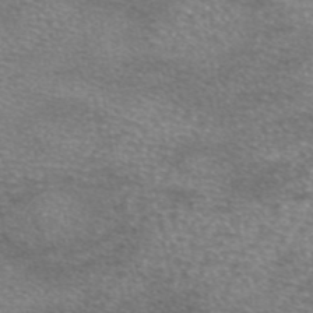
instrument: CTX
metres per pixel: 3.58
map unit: eAb
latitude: 45.4993
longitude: 103.3132
